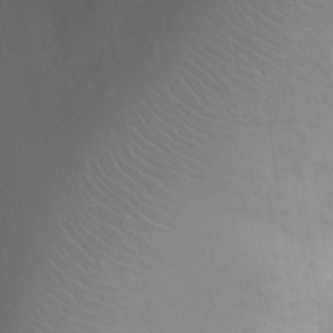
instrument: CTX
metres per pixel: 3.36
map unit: Ht
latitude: -3.9178
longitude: -16.3845
